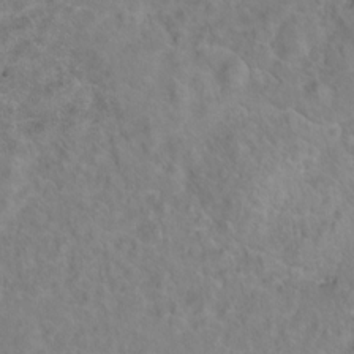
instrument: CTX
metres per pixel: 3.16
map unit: Hto
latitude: 7.6883
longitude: -31.4805
